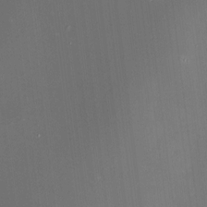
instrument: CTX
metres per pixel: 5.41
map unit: HNhu
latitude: 7.7072
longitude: 9.4265
